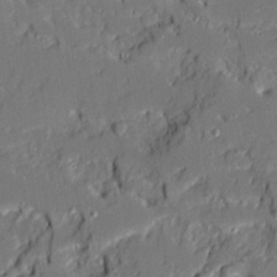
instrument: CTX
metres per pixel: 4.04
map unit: Ave
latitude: 19.5182
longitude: -128.3089
